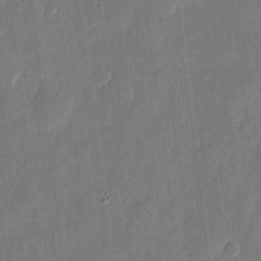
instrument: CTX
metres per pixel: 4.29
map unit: eHh
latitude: 10.2523
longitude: -70.7813
